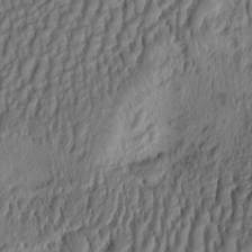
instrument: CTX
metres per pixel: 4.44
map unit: eHh
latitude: -1.0487
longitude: 15.6533
